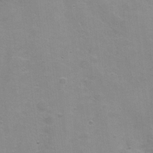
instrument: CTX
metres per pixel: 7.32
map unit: Ht
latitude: 1.2726
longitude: -44.5923
